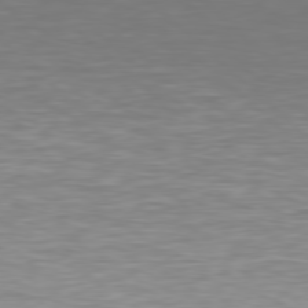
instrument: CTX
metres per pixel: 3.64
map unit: Hpe
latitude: 78.3090
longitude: -171.3482
